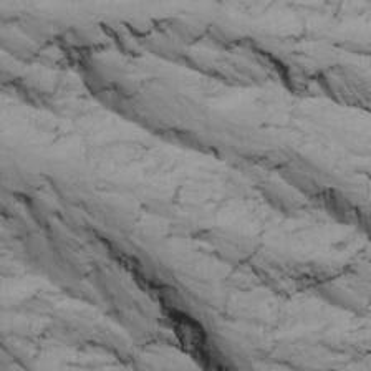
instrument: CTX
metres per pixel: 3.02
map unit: Ave
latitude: 17.0081
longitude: -138.6113
